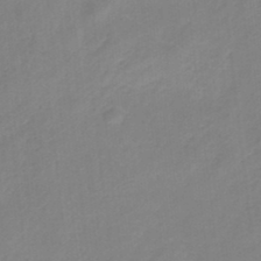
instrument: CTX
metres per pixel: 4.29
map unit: HNb
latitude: -33.5399
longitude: 56.9541
